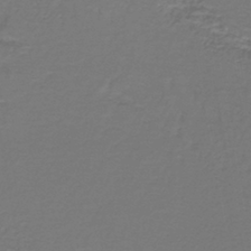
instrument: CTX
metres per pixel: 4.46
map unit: lHb
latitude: -42.4062
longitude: 57.3321
